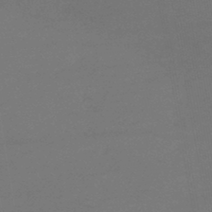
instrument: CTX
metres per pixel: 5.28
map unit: lHb
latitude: -43.6154
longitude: 75.1809
